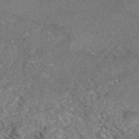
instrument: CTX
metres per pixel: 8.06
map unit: eAb
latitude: 47.2537
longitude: 113.7667
